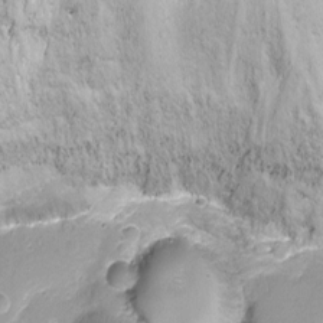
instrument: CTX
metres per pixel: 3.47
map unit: Nhu
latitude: -12.3684
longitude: -38.6112
